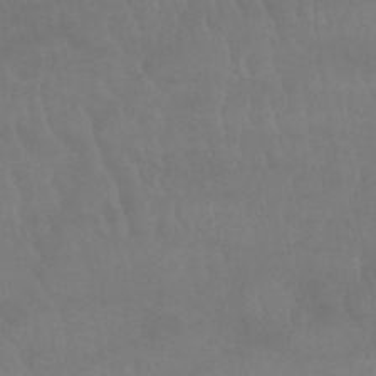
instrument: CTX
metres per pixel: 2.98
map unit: lHb
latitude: -40.5763
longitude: 66.4629
